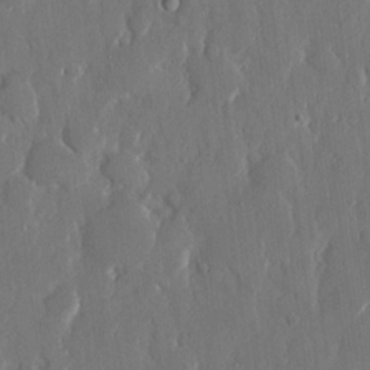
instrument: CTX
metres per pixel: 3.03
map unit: eHh
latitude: 13.5560
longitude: -70.2333
